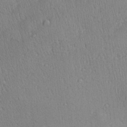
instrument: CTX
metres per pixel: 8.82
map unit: Aa
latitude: 28.0822
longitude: -137.1592
